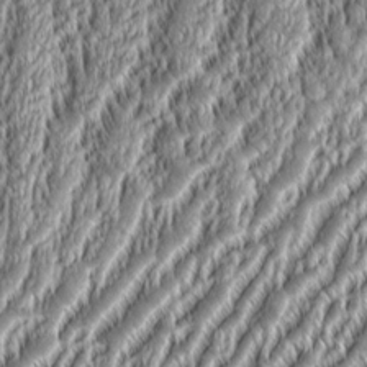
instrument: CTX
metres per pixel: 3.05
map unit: Aa
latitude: 8.9703
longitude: -130.5357
